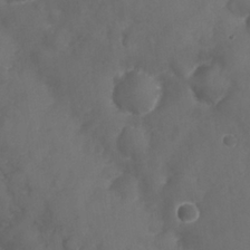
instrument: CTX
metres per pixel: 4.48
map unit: Nhu
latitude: 25.7449
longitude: -63.5371
